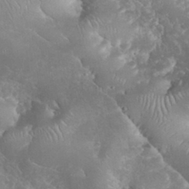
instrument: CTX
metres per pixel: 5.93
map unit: eHh
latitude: 34.1011
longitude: -64.3089
